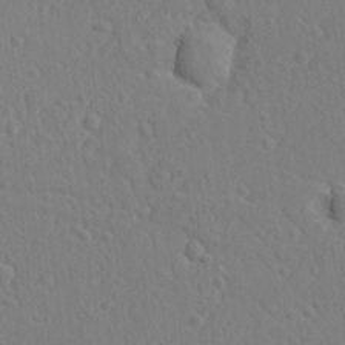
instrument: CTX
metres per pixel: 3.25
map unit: lAvf
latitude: -9.4454
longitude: -120.9703
